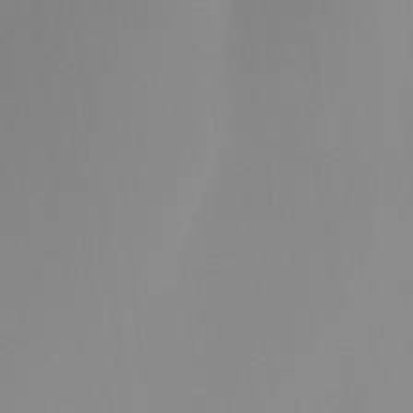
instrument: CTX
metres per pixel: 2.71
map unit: Ht
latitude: -14.8597
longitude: -52.0822
